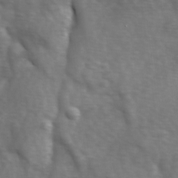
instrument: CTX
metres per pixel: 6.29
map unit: Ave
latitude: 1.0269
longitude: -113.1970
